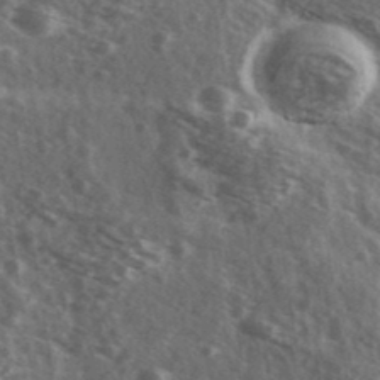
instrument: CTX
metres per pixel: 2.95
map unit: Ave
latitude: 39.6505
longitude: -109.0458
